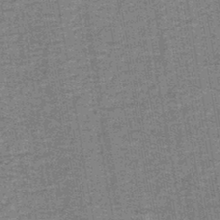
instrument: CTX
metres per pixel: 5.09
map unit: lHb
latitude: -42.9352
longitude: 55.2376
